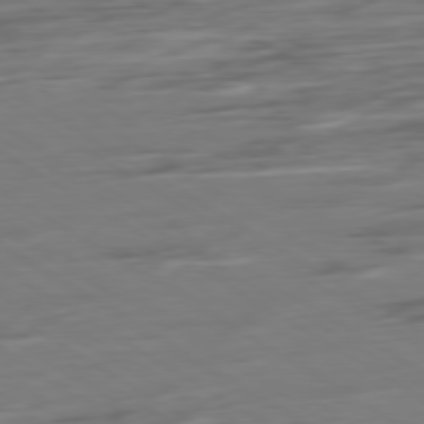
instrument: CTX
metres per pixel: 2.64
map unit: Ap
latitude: -79.9745
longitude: -54.3278
